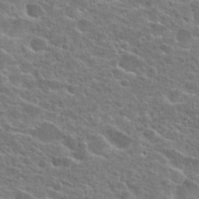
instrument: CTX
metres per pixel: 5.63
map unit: Hto
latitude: 24.7435
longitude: -47.7072
